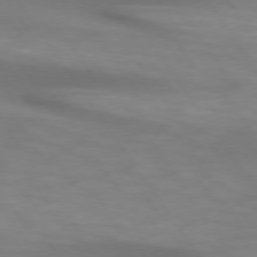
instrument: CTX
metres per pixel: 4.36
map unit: lApd
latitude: 74.1011
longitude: -51.0836
